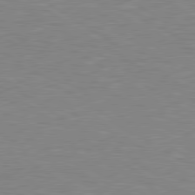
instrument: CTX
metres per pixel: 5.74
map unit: lApd
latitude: 79.2159
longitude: -88.2145
